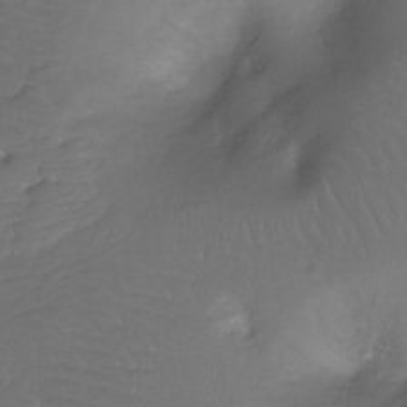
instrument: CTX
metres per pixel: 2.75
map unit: Ht
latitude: -11.9178
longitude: -45.1025
